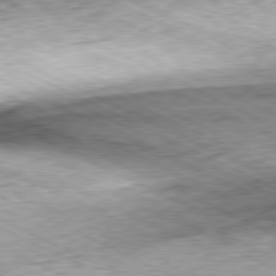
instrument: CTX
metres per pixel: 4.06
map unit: Hpe
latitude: -81.1242
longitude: 11.0298
